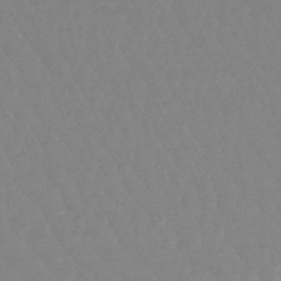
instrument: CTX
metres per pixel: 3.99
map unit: lHb
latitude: -44.1795
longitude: 73.8989
